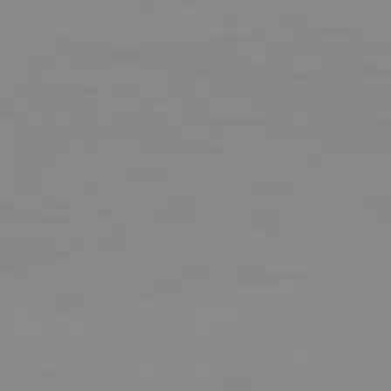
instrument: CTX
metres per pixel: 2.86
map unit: Hpe
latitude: 74.2334
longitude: -127.5749
